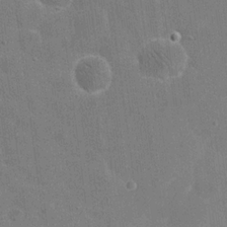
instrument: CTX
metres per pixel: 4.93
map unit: eHh
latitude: 20.3845
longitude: -66.2900
